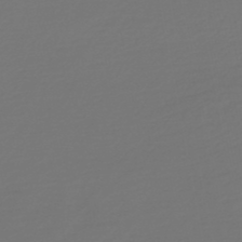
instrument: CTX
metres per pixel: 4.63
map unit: HNb
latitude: -47.2754
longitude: 55.6155
